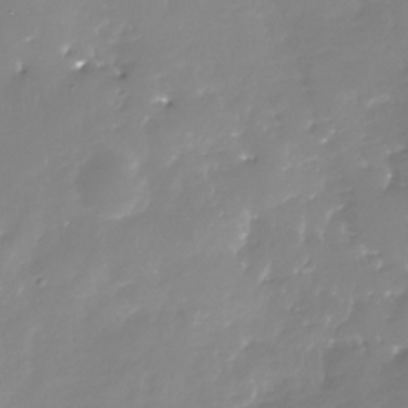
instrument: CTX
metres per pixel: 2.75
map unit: Nhu
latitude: -30.0850
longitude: -77.6316
